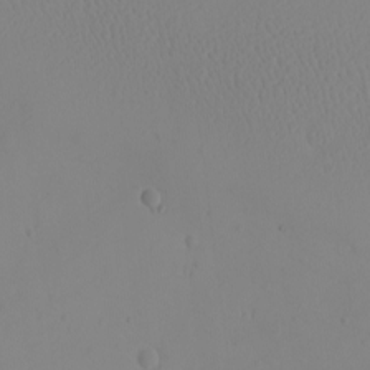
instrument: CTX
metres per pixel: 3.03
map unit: eHh
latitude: -9.6722
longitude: -68.3089
